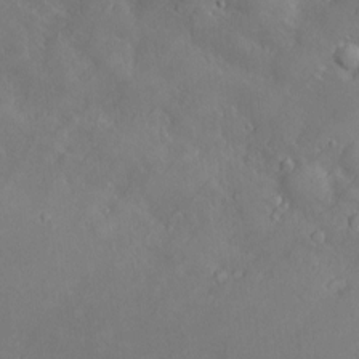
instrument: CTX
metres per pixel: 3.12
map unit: Htu
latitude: -6.6707
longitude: 160.3495
